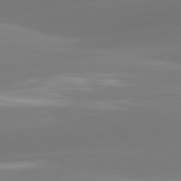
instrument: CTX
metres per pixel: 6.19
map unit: lApd
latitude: 81.4804
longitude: -162.4601
